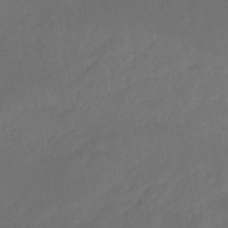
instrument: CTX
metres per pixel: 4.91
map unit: eHb
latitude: -46.4440
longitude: 85.2564
